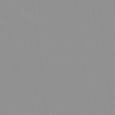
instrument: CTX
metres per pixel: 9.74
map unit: HNhu
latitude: -0.8597
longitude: -5.6127
